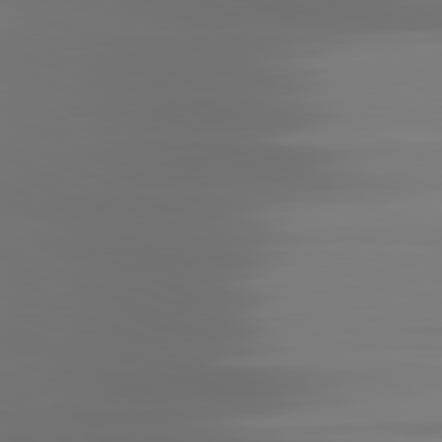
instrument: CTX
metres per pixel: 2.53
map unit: lApd
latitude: 81.3104
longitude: -137.3671
